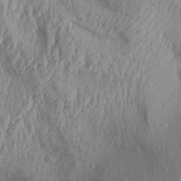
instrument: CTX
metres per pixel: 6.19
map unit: Aa
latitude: 30.6491
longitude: -136.4979
